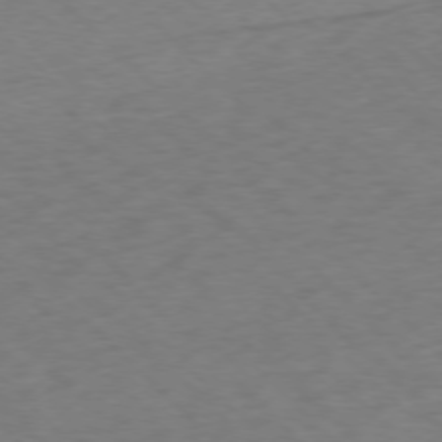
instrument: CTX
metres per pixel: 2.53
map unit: Ap
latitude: -76.1984
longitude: -78.3468
